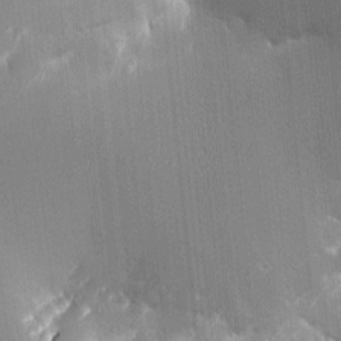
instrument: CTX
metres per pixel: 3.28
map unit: Htu
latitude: -5.0297
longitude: 174.4628
